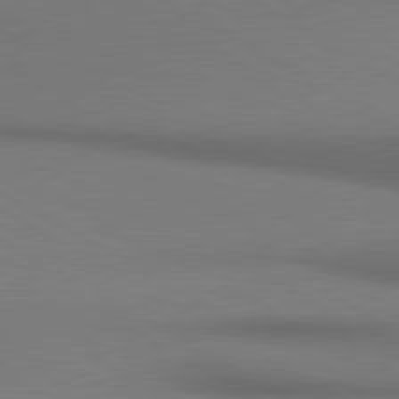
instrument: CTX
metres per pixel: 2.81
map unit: lApd
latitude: 80.6113
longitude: 156.0472
